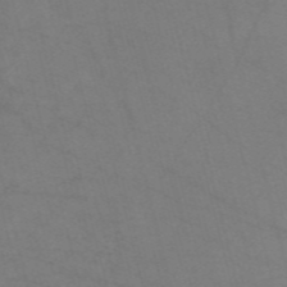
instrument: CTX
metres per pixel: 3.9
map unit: Nve
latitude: -57.5399
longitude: 51.0675
